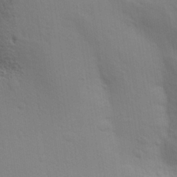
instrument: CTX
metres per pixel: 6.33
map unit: Aa
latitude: 30.3657
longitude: -135.4237
